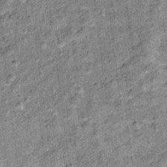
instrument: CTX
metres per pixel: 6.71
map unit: Ht
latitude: 11.9150
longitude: -39.0269
